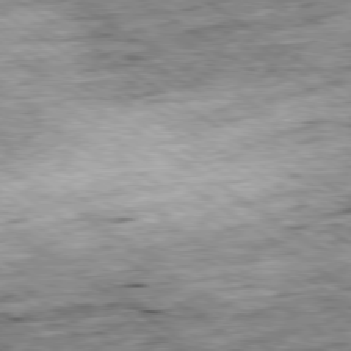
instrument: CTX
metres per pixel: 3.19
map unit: Ap
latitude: -79.5399
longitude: -74.9892
